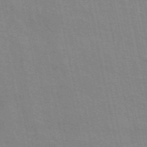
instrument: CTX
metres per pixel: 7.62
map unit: ANa
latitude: 49.5371
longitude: -79.1026
